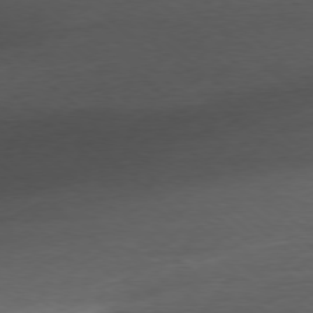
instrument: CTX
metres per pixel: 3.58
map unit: Ap
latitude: -78.7085
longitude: -70.5923
